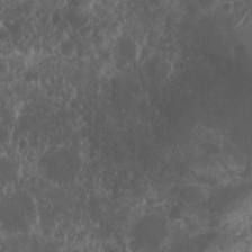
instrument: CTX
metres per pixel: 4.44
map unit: Nhu
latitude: 7.1025
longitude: -21.0458
